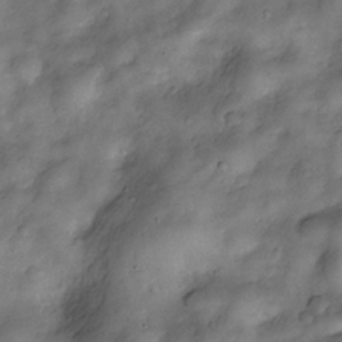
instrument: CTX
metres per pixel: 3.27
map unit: Nve
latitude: -26.6518
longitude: -148.8569
